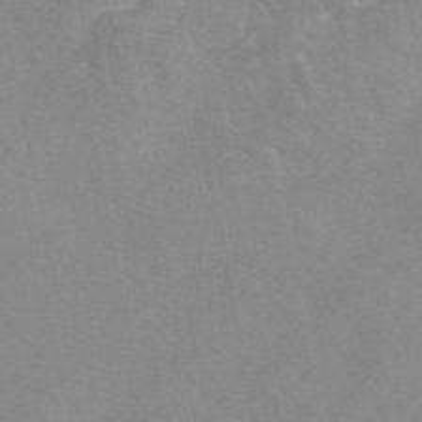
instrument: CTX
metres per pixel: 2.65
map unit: eAb
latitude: 49.3860
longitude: 106.1228
